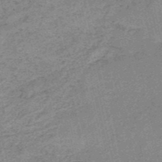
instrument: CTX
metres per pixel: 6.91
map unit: HNb
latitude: -51.3321
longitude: -51.4048
